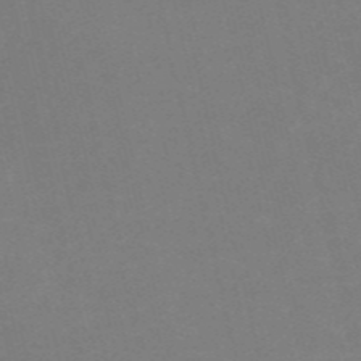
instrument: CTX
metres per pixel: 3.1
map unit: HNb
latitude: -55.8234
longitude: -41.8961
